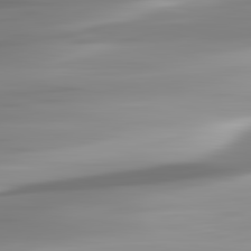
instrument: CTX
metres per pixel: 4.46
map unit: lApd
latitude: 82.9891
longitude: -139.2537
